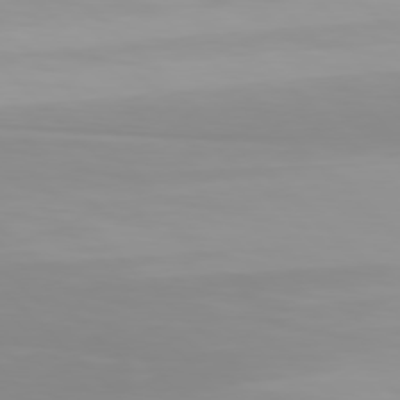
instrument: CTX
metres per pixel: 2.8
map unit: Hpe
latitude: 77.4048
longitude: -173.0836
